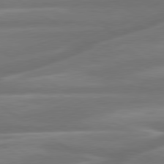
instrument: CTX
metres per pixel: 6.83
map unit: lApd
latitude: 79.8395
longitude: -127.2348
